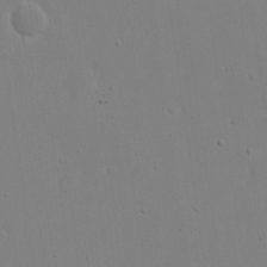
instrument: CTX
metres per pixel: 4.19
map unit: eHh
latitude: 19.2915
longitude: -71.9339
